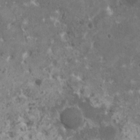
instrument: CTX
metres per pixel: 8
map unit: HNhu
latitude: 0.6868
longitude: 6.9541
